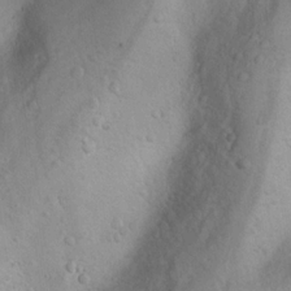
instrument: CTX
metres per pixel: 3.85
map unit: Nhu
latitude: 14.3657
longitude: -28.8947
